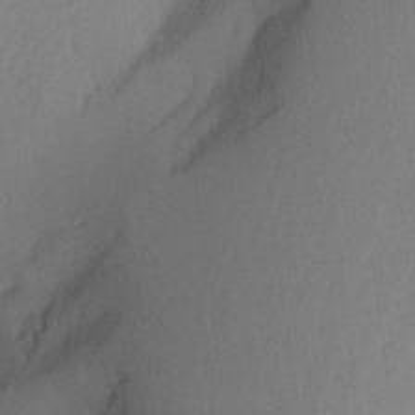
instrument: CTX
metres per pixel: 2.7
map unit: Aa
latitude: 20.8380
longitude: -144.6868
